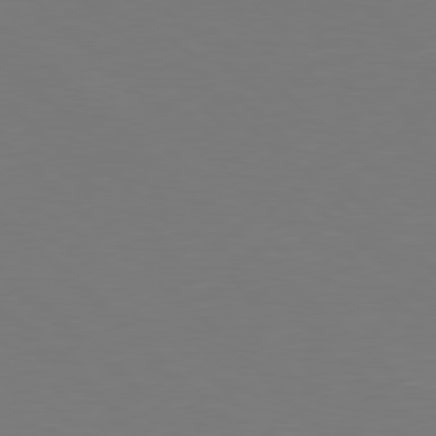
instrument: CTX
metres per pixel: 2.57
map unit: Hpe
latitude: 77.7071
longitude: -175.8017
